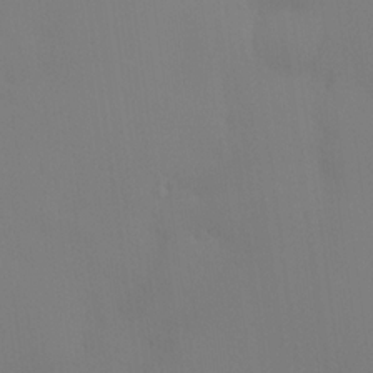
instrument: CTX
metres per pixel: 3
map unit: HNhu
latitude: 14.1200
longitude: 13.2943
